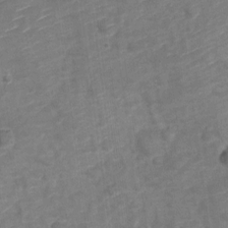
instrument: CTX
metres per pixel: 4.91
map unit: Nve
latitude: -19.8044
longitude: 107.6911
